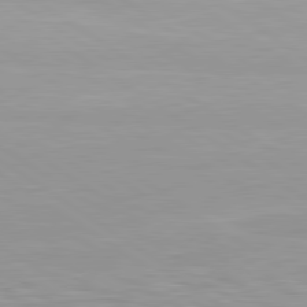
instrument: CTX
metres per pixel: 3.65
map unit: lApd
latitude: 80.5168
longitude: 161.2754
